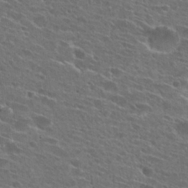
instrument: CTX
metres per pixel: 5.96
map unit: Hto
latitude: 26.6491
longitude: -45.1970
